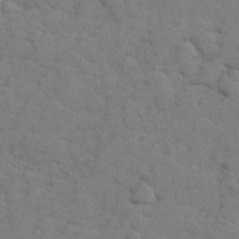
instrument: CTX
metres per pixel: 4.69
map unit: lHvf
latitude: 25.4615
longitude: 143.1431
